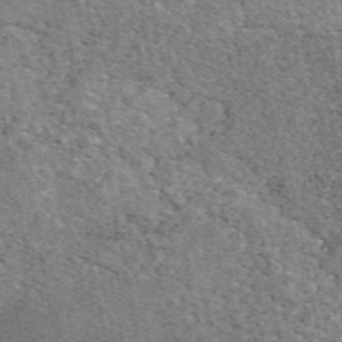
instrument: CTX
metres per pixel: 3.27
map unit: eAb
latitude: 48.7057
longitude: 116.4440
